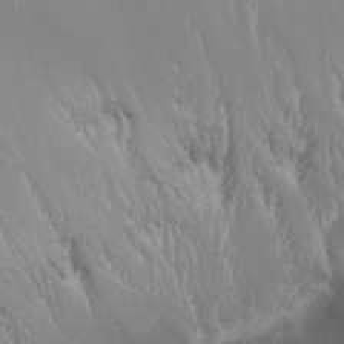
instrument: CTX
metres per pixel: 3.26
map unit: Nhu
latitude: -7.5777
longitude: -91.1592
